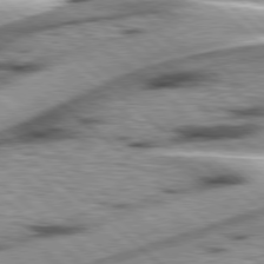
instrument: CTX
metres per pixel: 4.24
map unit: Hpe
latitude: 78.2334
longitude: -156.0822
